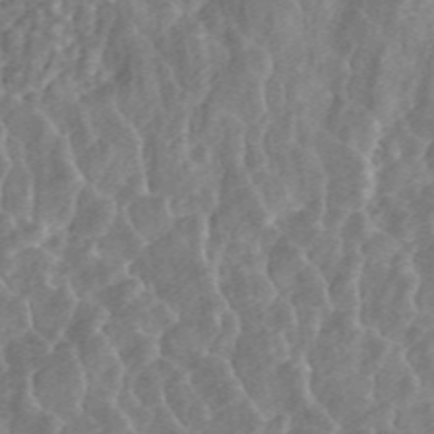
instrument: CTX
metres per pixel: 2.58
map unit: ANa
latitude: 46.3845
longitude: 29.1620
